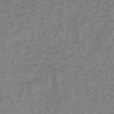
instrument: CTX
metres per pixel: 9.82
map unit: lHb
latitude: -41.5777
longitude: 59.9178
